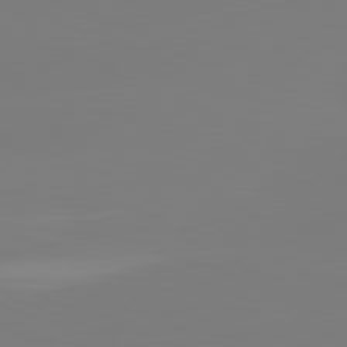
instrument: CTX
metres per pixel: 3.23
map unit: lApd
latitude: 81.6505
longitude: -159.8583
